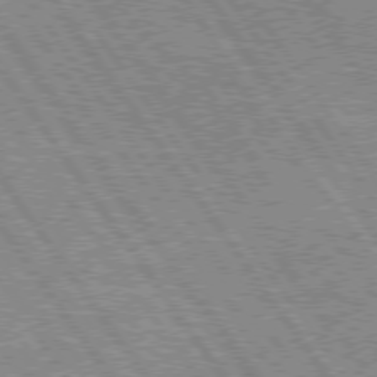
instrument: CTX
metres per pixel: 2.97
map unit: Hpe
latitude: 75.5560
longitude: -155.8394
